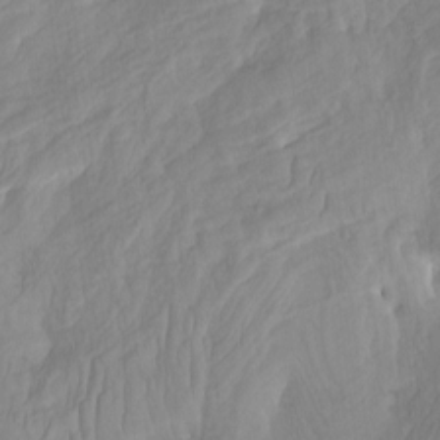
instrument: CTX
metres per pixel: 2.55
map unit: Htu
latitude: -3.9178
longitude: -73.9906
